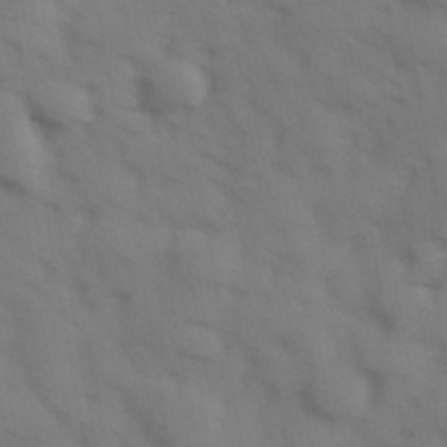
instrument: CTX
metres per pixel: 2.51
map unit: Hve
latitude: 32.8569
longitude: 150.5385
